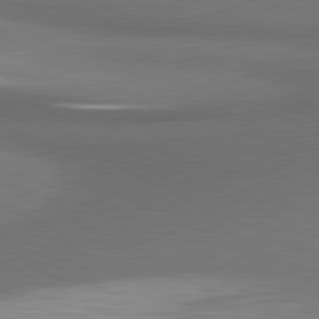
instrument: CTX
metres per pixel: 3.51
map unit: lApd
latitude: 80.9892
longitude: 175.6154
